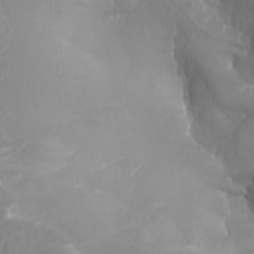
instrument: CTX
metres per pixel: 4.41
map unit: Aa
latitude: -8.2550
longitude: -78.5546
